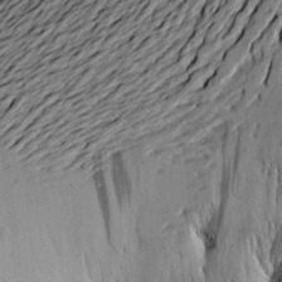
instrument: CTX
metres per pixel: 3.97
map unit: Aa
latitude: 19.6882
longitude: -146.3090
